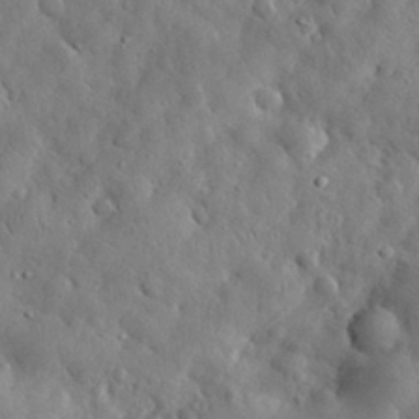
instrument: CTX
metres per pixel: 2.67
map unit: eHh
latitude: 30.9703
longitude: -73.5183
